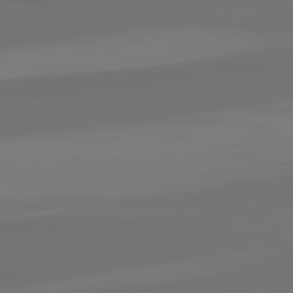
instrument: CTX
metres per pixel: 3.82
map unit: lApd
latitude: 82.4034
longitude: 153.8800
